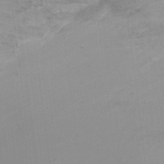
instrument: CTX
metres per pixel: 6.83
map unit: Ht
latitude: 2.9136
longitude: -27.7828
